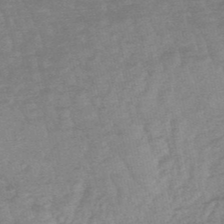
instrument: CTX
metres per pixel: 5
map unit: lHb
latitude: -49.1998
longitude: 83.0108
